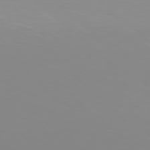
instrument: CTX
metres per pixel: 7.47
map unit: Hpe
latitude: 78.0444
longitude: -138.1200
